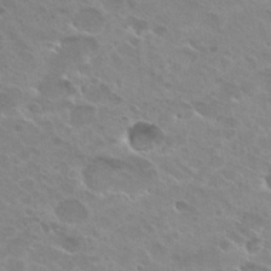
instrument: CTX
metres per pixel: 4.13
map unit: Hto
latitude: 26.8380
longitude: -40.7624
